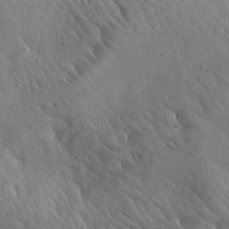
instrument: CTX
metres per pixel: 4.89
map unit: Aa
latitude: 26.6869
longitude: -142.4601
